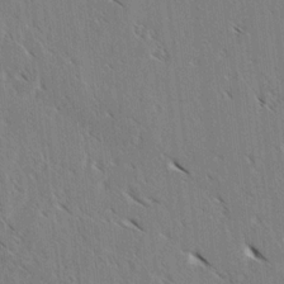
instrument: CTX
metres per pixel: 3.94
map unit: lAvf
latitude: -3.7099
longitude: -113.4426
